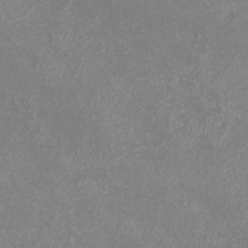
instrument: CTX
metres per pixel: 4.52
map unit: eHh
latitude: -7.0486
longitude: -77.2915
